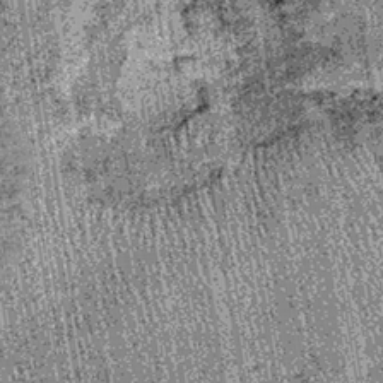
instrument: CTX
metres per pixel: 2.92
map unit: lHb
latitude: -38.9541
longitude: 67.3888
